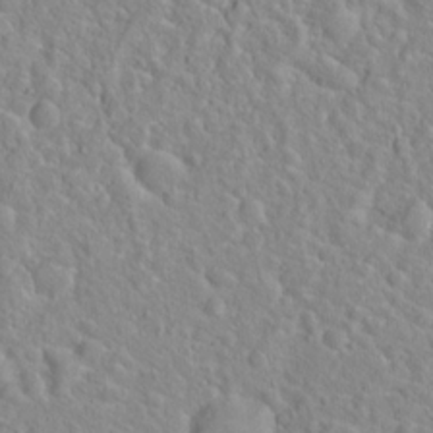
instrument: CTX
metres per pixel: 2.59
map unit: Hto
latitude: 16.2145
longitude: -39.1592
